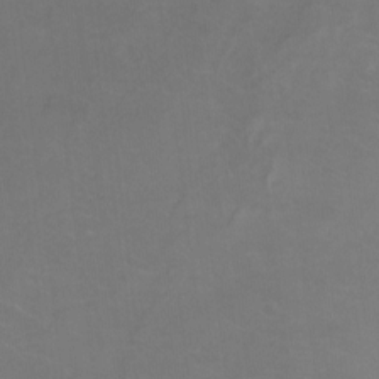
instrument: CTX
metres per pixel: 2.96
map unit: Ht
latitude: -0.2929
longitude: -38.4979
